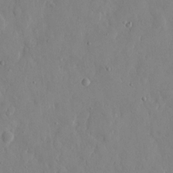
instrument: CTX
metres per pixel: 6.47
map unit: eHh
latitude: 12.7058
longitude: -69.4427
